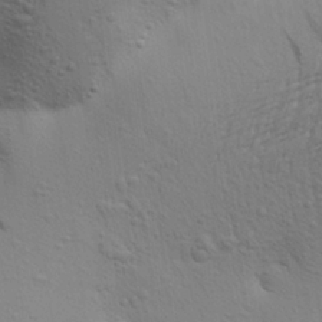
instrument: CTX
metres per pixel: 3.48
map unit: Aa
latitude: 23.4615
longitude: -150.2522
